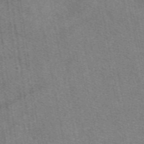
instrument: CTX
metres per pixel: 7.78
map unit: eAb
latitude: 48.1011
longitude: 115.7855
